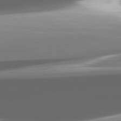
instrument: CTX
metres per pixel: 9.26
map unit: lApd
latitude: 82.2333
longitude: -149.7450
